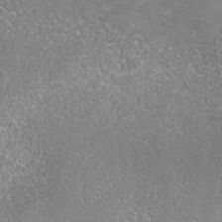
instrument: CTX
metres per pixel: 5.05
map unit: Nhe
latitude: -37.7288
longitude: -113.0836
